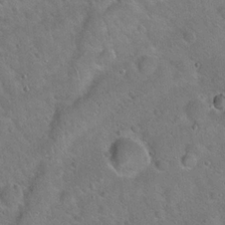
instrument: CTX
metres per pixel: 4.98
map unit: Hto
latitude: 20.0822
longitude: -50.2711
